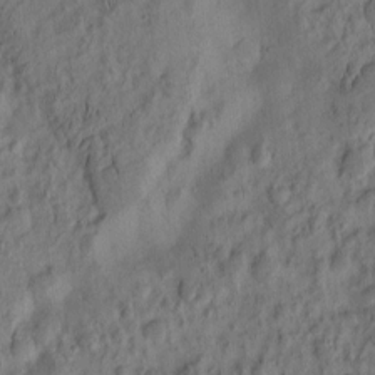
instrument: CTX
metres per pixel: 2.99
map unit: eHh
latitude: -2.5573
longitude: 17.6722
